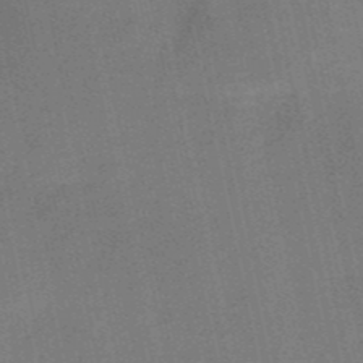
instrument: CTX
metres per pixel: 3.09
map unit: HNb
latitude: -52.6140
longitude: -46.5546
